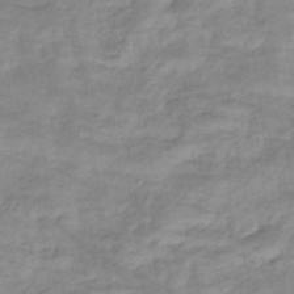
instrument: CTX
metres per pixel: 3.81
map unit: eHb
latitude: -36.5007
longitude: 75.3699
